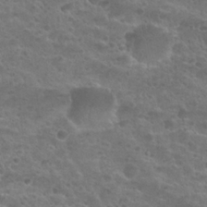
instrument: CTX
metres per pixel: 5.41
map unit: Nhu
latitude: 25.5182
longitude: -51.6127
